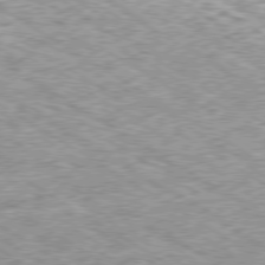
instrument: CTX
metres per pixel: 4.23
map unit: Ap
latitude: -79.7855
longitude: -74.2900
